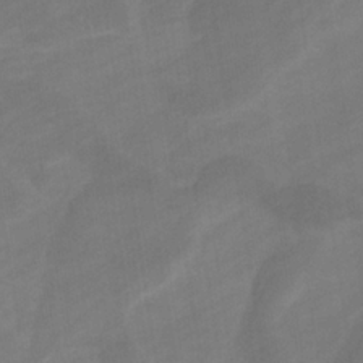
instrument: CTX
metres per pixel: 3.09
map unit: eHb
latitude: -33.3321
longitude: 72.7085
